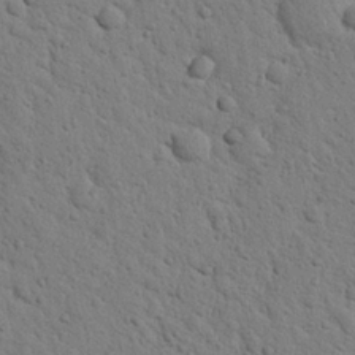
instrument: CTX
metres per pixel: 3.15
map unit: Nhu
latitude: 22.4223
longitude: -76.9702
